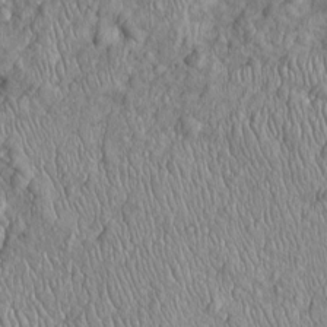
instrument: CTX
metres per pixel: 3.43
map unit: Htu
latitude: -5.6344
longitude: 155.9367
